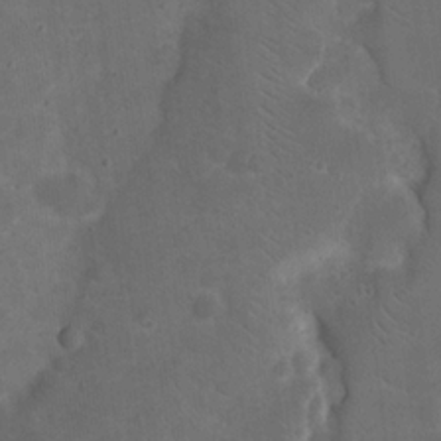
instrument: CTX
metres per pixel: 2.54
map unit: eHh
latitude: 19.9906
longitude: -64.7813
